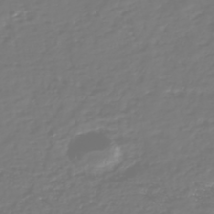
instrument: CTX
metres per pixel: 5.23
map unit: HNhu
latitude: -47.2187
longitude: 29.1242
